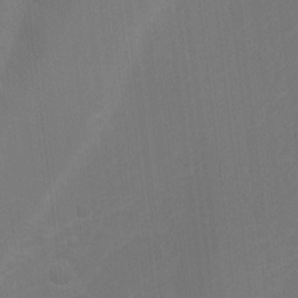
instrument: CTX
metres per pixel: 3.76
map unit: Htu
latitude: -6.3684
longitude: -68.4412
